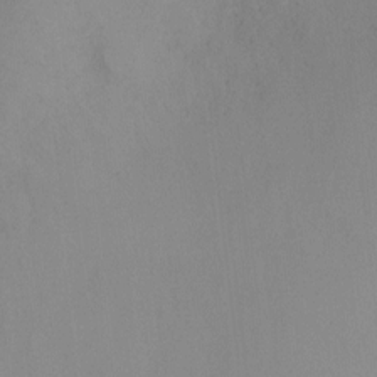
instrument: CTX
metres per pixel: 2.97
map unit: Ht
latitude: -9.0108
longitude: -31.4994
